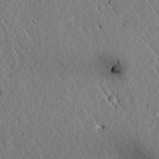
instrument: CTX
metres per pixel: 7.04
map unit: lAvf
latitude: 6.0822
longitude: 159.6721
